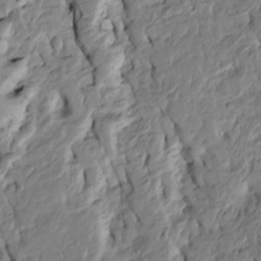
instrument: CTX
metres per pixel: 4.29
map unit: Htu
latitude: -4.1794
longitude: 156.6140
